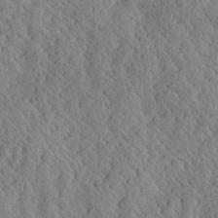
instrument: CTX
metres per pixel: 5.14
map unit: Aa
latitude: 24.6112
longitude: -133.7828
